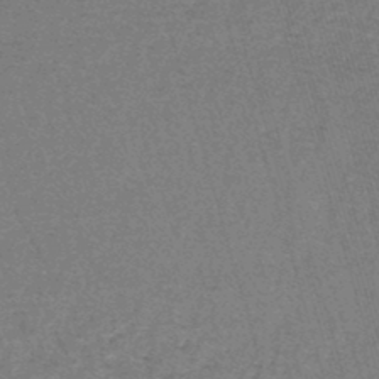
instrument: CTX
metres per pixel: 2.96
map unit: lHb
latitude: -43.2753
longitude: 55.5966
